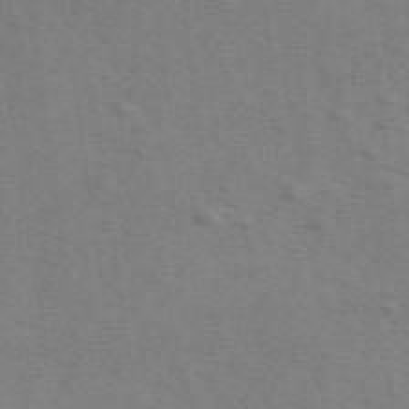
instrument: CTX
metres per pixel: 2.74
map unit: ANa
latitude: 51.3103
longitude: -70.5735
